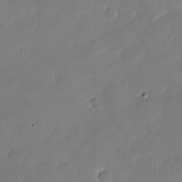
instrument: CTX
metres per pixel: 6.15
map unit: Nhu
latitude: -27.0297
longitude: -61.1781
